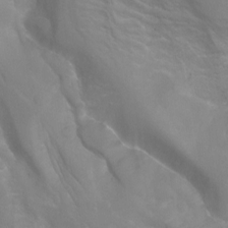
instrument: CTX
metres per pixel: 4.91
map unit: Hto
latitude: -7.4643
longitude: -51.7638
